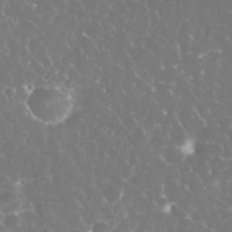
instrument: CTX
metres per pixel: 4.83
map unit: eHh
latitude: 34.9324
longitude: -63.7828
